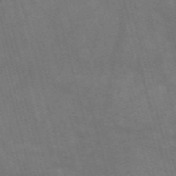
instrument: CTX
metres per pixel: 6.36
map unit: Nve
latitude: -58.5951
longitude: 66.6896
